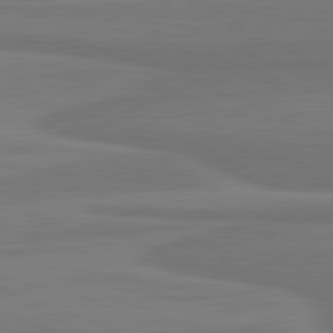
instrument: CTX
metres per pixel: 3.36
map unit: lApd
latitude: 81.9150
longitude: 168.1983
